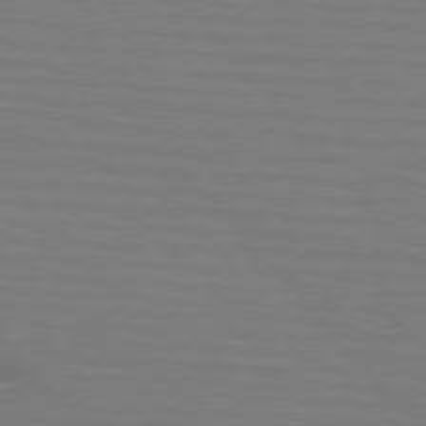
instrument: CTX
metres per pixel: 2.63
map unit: lApd
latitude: 75.4238
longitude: -81.1214
